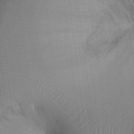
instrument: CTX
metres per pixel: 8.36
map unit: Ht
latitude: -7.9178
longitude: -34.2144
